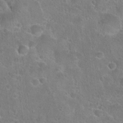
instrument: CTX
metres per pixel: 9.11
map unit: Hto
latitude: 22.7813
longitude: -45.5182
